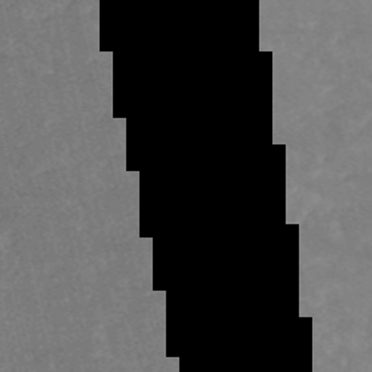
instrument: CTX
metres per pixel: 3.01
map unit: HNb
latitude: -54.0661
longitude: -34.9891
